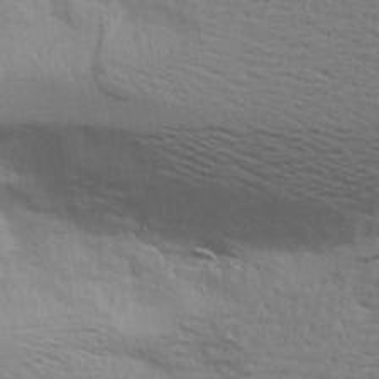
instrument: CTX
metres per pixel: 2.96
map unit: Aa
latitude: 17.5371
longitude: -144.9325
